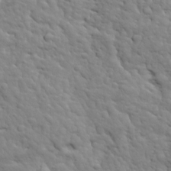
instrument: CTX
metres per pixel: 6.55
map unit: Ave
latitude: 17.6694
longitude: -132.8002
